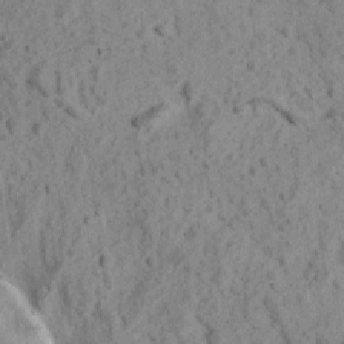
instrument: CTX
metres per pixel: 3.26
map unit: Ave
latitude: 18.4034
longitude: -134.4223
